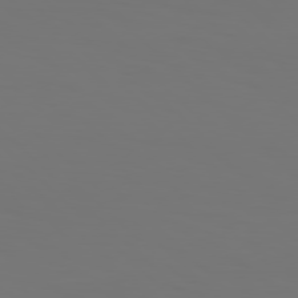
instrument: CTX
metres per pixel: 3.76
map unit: Hpe
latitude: 77.1781
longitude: -134.6301
